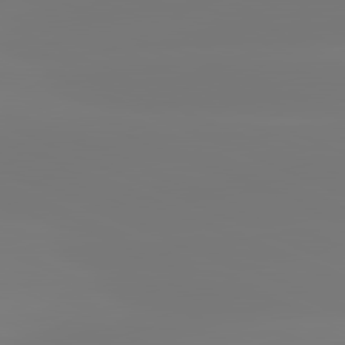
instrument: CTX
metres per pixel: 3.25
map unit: lApd
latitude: 81.7261
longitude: -149.4426
